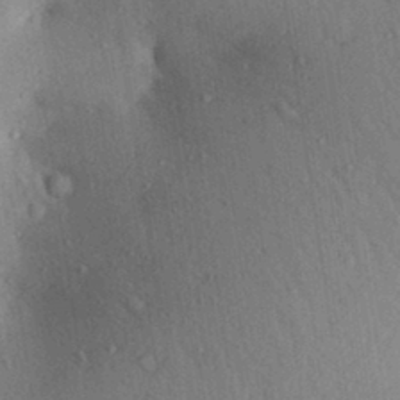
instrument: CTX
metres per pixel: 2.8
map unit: Aa
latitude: 29.2915
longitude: -146.8758
